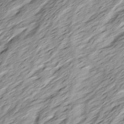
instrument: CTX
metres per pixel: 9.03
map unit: Ave
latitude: 15.5749
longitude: -136.9514
